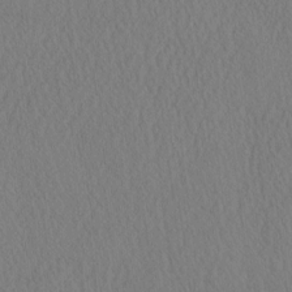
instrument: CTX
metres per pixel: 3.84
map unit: eHh
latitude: -3.2942
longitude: 16.3873
